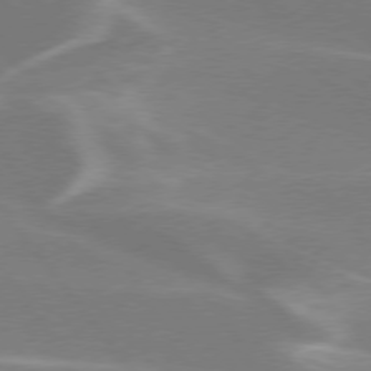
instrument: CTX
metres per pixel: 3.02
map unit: lApd
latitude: 75.8205
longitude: -62.4412
